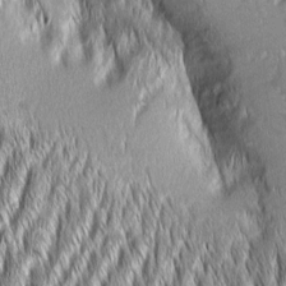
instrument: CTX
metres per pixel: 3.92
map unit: Aa
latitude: 7.6694
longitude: -131.0648
